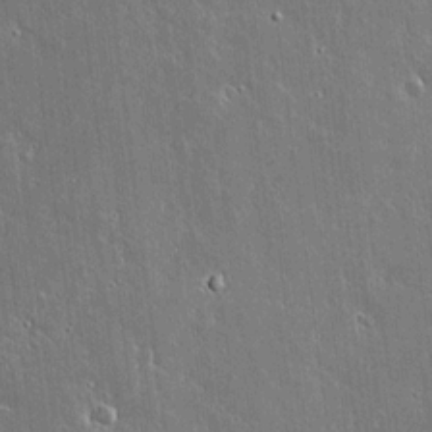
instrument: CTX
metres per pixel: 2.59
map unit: lAvf
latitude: 14.6302
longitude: -128.8380
